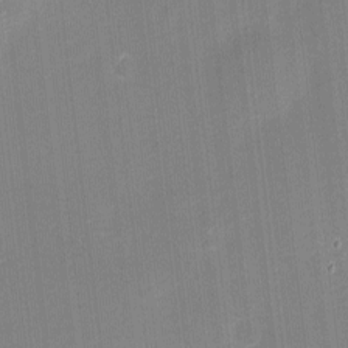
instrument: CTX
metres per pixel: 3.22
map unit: eHh
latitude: -2.1794
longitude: -80.3845
